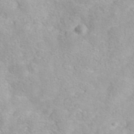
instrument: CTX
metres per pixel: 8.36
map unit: ANa
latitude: 36.6491
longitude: 13.3699
